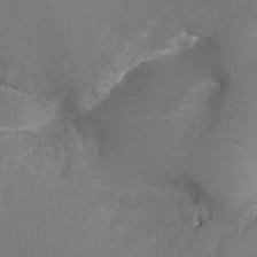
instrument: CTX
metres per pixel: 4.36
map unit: Ht
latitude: -17.9745
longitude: -44.0822
